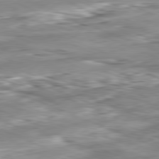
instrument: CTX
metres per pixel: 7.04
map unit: Ap
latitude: -81.7100
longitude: -80.4223
